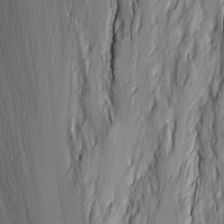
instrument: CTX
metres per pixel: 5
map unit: Ave
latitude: 14.2523
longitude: -130.9325
